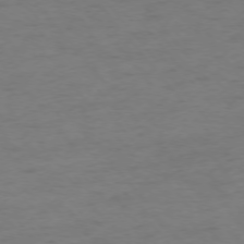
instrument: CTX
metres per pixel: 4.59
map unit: Ap
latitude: -75.5022
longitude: -66.6868
